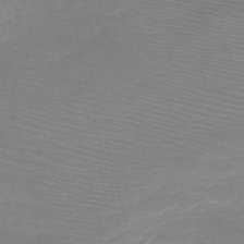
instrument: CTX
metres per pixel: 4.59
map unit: HNb
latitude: -50.4062
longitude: -41.8394
